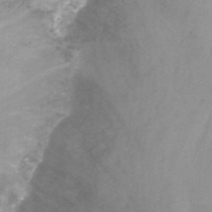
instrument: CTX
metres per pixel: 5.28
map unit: Nhu
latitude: -13.8422
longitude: -55.8016
